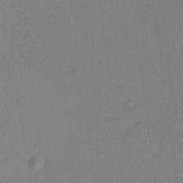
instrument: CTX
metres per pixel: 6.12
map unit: Ht
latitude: -15.1243
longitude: -49.8016
